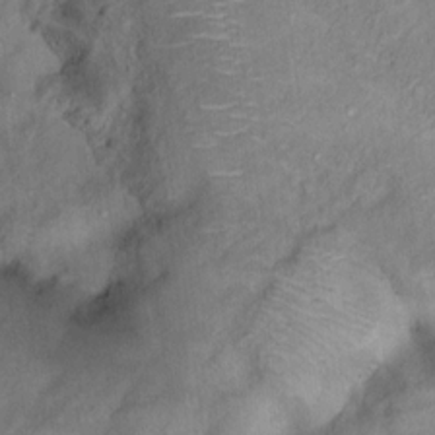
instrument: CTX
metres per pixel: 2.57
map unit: Nhu
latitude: 11.9150
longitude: -27.3482
